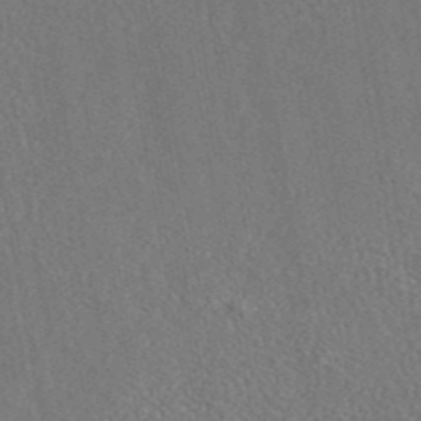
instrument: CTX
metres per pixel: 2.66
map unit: eAb
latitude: 42.6491
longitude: 106.1795
